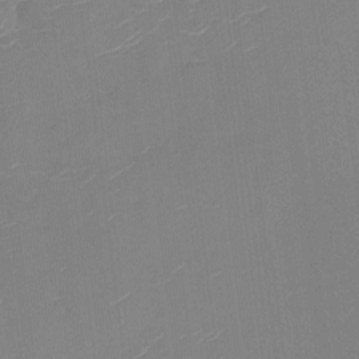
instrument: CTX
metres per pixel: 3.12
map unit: Nhu
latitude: -8.9731
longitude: -85.0459
